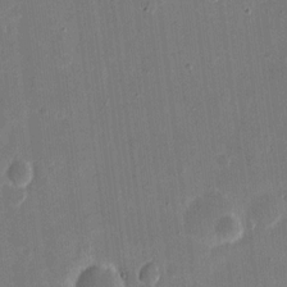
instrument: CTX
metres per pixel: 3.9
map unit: eHh
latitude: 10.7624
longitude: -68.9325
